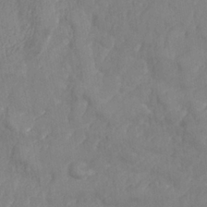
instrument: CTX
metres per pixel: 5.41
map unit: Nhe
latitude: -36.5951
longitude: 138.6519
